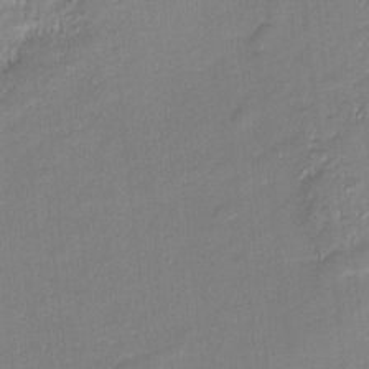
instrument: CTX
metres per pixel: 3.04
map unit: eHh
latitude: -2.4628
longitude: -82.2900
